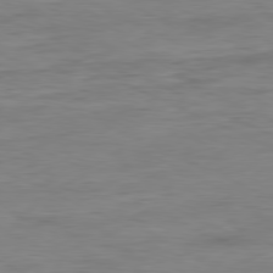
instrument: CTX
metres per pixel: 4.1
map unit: Ap
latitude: -80.8030
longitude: -81.8394
